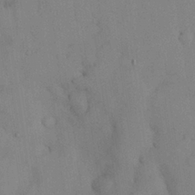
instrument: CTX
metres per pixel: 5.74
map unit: Nhu
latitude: 28.0255
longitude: -70.6490
